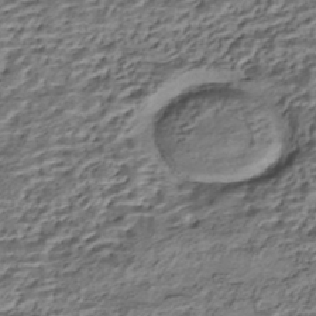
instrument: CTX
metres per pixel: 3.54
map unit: HNhu
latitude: -43.0864
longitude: 106.1417
